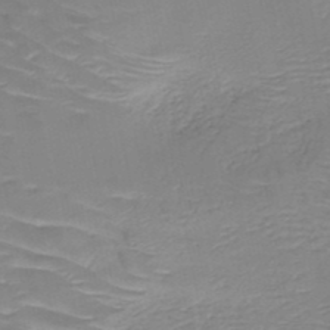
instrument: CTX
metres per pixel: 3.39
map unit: HNb
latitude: -49.3888
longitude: -47.0837
